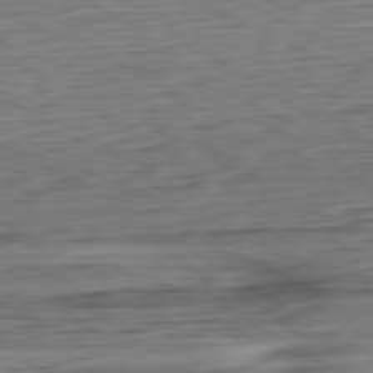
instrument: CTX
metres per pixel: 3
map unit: Ap
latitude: -80.8030
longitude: -69.1781
